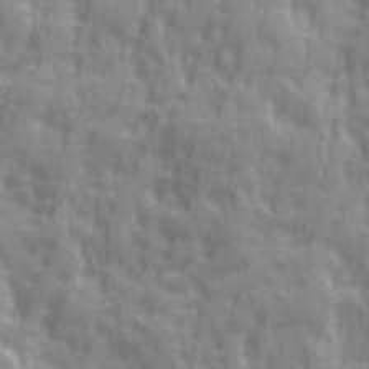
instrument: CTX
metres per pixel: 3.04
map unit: Ave
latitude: 19.8961
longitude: -132.3467
